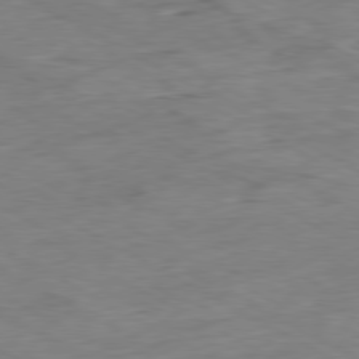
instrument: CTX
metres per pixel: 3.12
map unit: Ap
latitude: -80.4251
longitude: -83.2348
